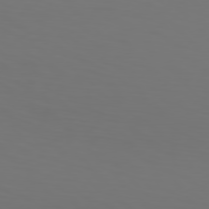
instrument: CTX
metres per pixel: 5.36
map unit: Hpe
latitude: 77.1025
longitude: -133.6505
